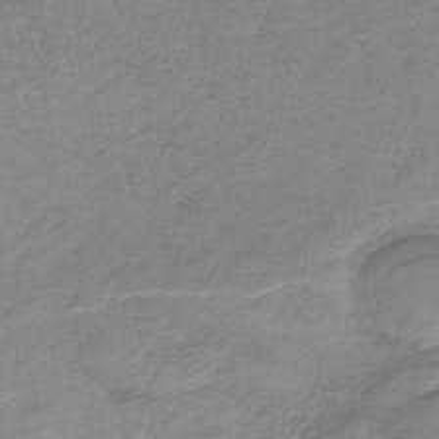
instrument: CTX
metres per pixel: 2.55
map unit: HNb
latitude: -34.6518
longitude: 58.5951
